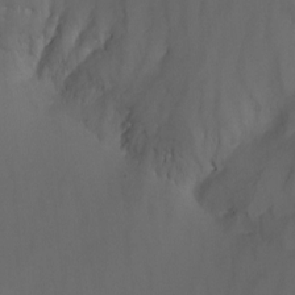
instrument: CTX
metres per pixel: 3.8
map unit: Nhu
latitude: -9.2565
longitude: -77.8583
